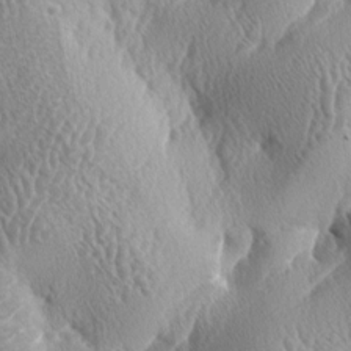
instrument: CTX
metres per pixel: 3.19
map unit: lAa
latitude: -5.7477
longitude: -128.8002
